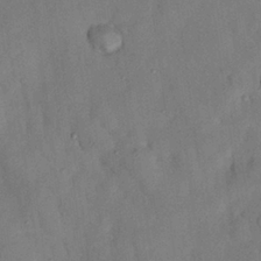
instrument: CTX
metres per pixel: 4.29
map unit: Nhu
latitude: 25.6127
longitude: -73.2159
